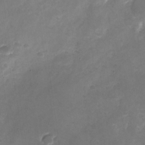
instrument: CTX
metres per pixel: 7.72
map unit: Nhu
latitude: -26.1038
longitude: -70.8380
